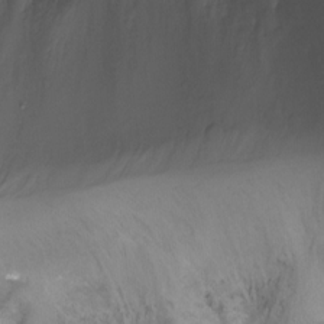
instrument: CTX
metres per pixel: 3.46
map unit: Ht
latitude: -16.7841
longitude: -49.0647
